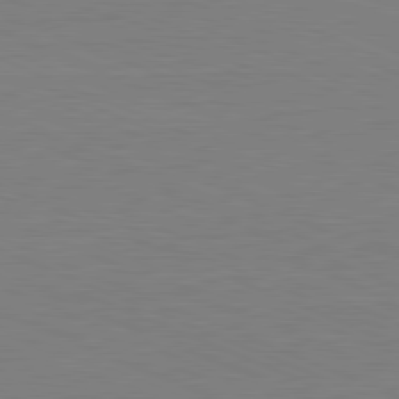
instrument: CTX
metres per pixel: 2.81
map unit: Hpe
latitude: -81.6911
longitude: 8.0472
